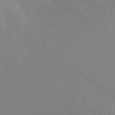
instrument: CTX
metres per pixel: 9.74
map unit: Ht
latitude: -10.1984
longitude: -33.1592
